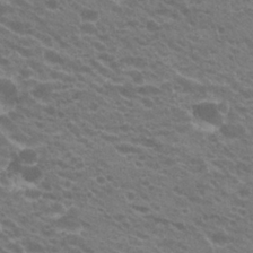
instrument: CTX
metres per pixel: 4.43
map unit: Hto
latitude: 23.4993
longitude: -35.8394
